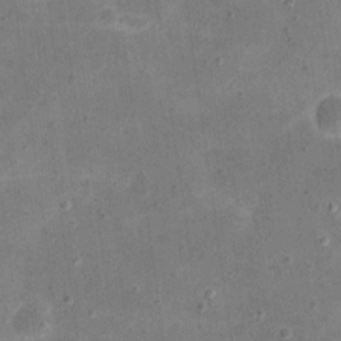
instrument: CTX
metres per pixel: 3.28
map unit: eHh
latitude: 21.5749
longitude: -66.5923
